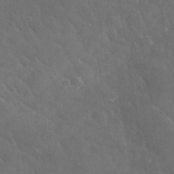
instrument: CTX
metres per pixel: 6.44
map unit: lHvf
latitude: 36.5546
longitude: -91.4804
